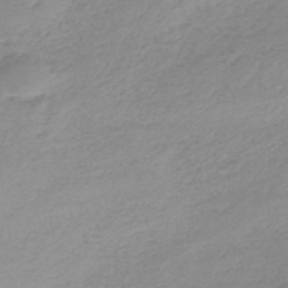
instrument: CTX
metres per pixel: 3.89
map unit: lHb
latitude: -44.3684
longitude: 70.0094
